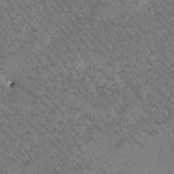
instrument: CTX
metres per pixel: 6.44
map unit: Htu
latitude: -2.4440
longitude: 176.1795
